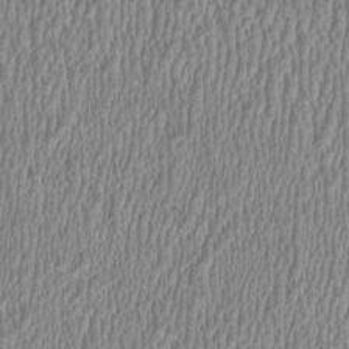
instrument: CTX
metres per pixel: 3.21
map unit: HNhu
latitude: 0.3845
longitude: -0.4034
